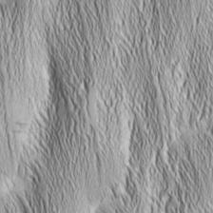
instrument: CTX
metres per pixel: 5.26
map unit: Nhu
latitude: -5.5399
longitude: -150.4790
